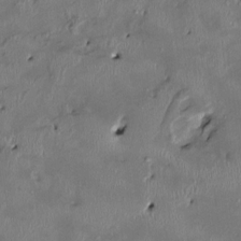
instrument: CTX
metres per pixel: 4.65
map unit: HNhu
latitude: 2.3845
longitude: -5.5371
